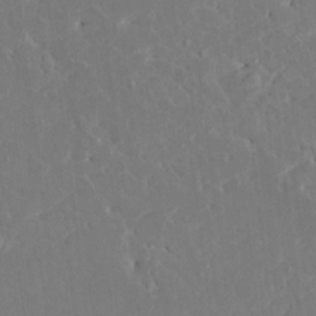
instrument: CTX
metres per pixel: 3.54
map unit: HNhu
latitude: 6.2711
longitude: -5.1592
